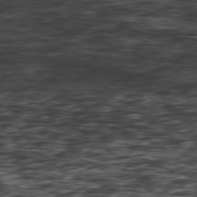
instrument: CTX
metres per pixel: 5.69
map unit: Hpe
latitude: -79.2187
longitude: 13.1998
